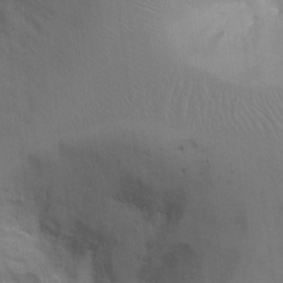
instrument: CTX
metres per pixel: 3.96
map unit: Hto
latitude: 12.2145
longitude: -56.6868
